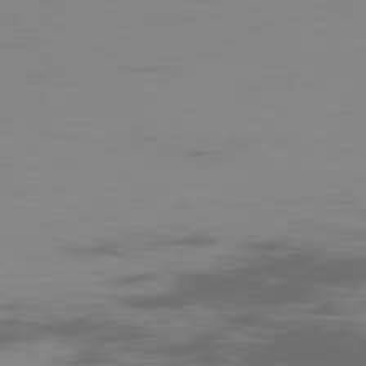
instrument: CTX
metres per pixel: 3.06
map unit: Ap
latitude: -79.0297
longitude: -70.8569
